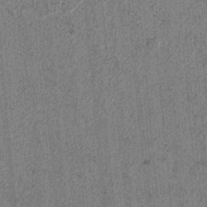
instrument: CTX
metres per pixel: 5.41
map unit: lAvf
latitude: 4.2900
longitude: 157.8800
